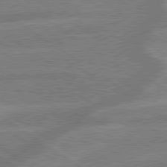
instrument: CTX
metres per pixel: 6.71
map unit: lApd
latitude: 79.2726
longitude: -165.0836
